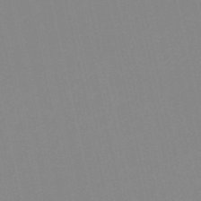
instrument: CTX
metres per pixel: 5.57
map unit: HNb
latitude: -53.0297
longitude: -36.6491
